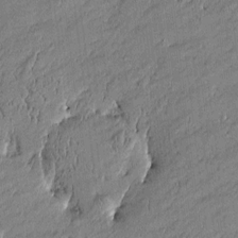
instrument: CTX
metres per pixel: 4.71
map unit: Htu
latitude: -5.5777
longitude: 176.7085
